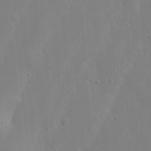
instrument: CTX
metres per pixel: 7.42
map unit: Nhu
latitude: 18.5356
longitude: -73.0459
